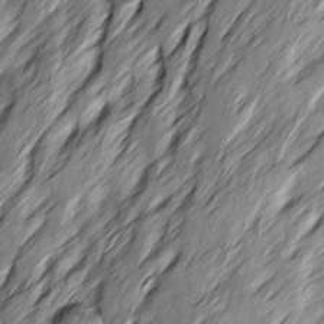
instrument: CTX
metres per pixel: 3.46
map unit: Ave
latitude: 15.2348
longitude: -136.8947
